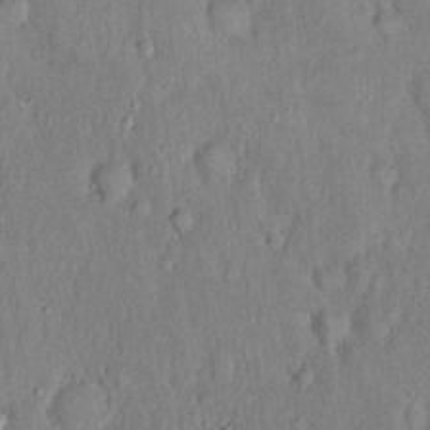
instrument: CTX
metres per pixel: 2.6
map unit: eHh
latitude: 18.6679
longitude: -61.5371
